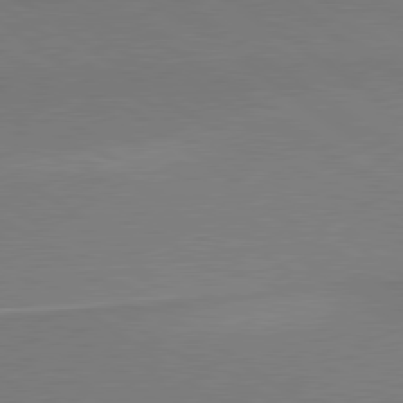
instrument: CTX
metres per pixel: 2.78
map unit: lApd
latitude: 79.4616
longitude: 179.1809
